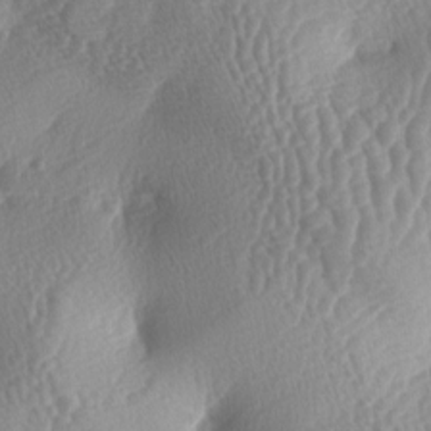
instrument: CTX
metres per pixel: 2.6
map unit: lAa
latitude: -5.6722
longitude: -128.5735
